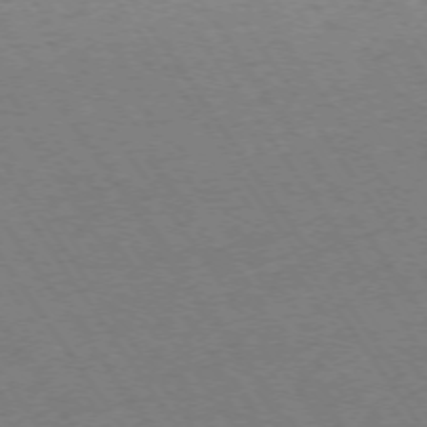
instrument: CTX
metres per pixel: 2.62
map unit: Ap
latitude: -73.9178
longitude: -70.8380
